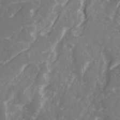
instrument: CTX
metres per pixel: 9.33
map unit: Ave
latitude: 21.2159
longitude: -131.8395
